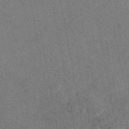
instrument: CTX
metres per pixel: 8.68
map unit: eAb
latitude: 48.2711
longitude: 109.7478
